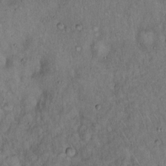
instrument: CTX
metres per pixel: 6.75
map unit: Hto
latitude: 15.8962
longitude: -59.2348
